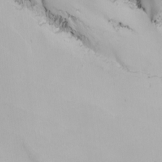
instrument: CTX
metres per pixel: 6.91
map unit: Nhu
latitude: -7.7477
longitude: -95.2159
